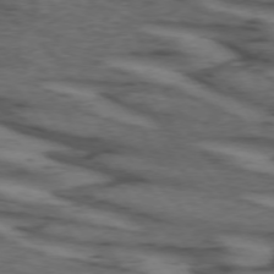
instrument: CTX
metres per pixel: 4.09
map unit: lApd
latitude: 73.7072
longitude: -71.8016
